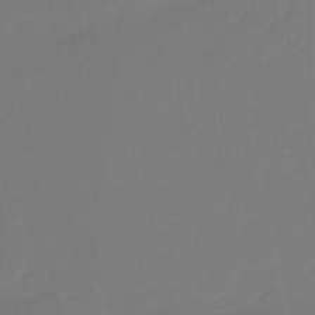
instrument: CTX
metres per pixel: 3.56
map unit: eHb
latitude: -47.3320
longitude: 88.9730
